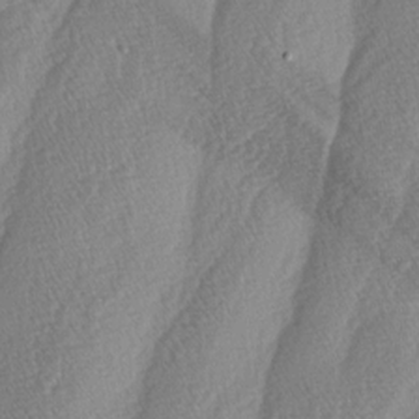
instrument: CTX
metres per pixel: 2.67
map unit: lAa
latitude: -4.6707
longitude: -130.3090
